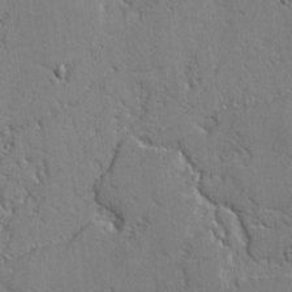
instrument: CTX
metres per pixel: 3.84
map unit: lAvf
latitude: -2.8030
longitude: -108.7813
